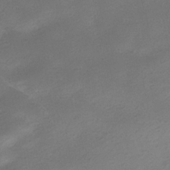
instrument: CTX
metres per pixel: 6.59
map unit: HNhu
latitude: -40.1228
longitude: 95.4832
